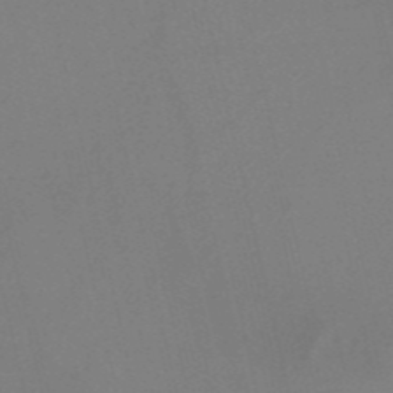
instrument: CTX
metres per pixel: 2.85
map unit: HNb
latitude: -53.5021
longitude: -50.0822
